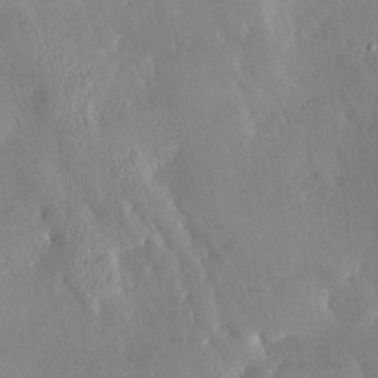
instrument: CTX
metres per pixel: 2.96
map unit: Nve
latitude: -8.8219
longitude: 173.0297
